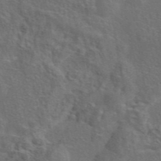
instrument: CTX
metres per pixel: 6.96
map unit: eAb
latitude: 43.7072
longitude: 111.5777
